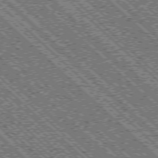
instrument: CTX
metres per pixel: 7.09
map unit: Ap
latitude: -76.1795
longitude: -96.6301
